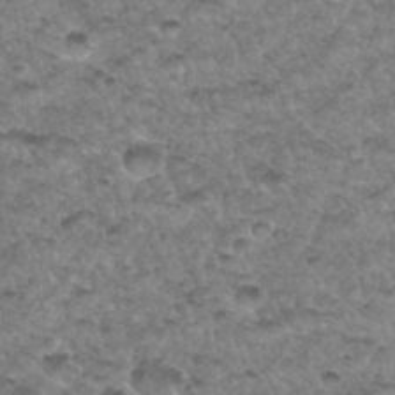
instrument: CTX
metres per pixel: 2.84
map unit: Hto
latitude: 34.4034
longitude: -48.9136
